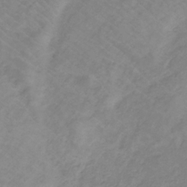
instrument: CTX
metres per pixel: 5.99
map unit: lHb
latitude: -31.4265
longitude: 65.7667
